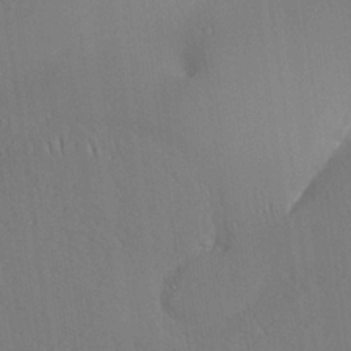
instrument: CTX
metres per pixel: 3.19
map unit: Aa
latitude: 26.2712
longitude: -137.1592
